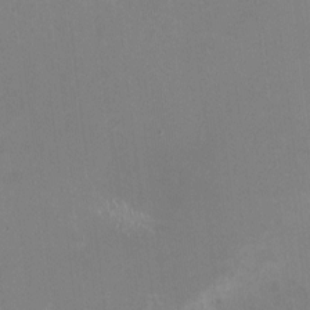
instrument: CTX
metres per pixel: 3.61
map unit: HNhu
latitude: -1.6533
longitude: -2.1955
